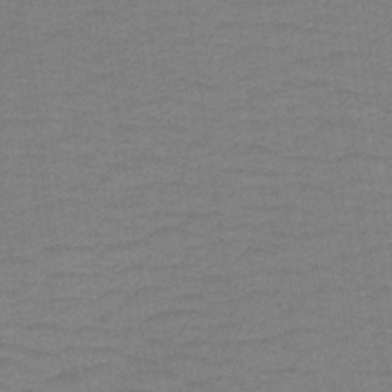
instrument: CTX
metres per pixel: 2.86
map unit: lHb
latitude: -41.6533
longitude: 52.9919
